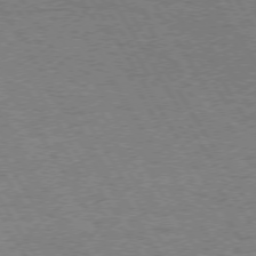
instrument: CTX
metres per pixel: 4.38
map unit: Hpe
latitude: 73.3482
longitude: -128.9702
